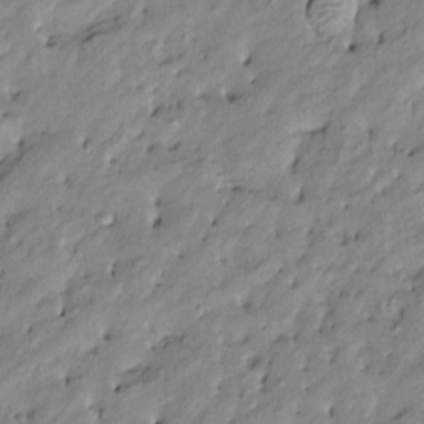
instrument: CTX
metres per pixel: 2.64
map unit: Htu
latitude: -9.8044
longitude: 176.7085
